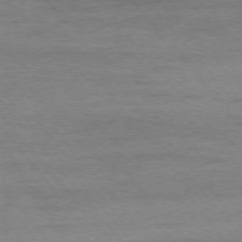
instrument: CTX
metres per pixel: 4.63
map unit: Ap
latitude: -76.5385
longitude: -84.4034
